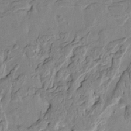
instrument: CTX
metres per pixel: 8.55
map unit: HNhu
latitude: 10.7435
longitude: 24.2172
